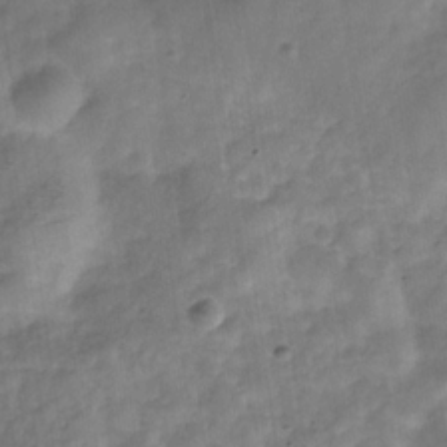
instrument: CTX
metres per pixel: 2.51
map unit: Hve
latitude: -32.2551
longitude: 92.8975
